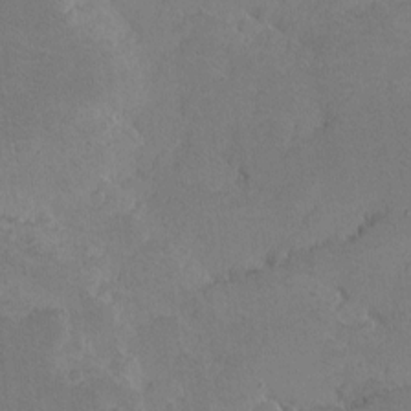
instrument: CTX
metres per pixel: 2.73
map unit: eHh
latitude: -0.9542
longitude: -86.1200
